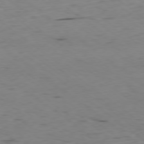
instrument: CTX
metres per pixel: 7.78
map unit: Hpe
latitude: -78.9163
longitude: 16.9164
